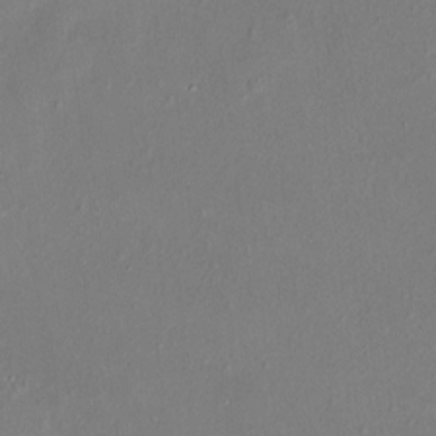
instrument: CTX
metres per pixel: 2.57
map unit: HNhu
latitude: 4.6679
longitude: 7.0297
